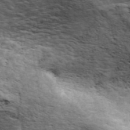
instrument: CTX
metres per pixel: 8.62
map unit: ANa
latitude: 45.7261
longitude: 38.1228
